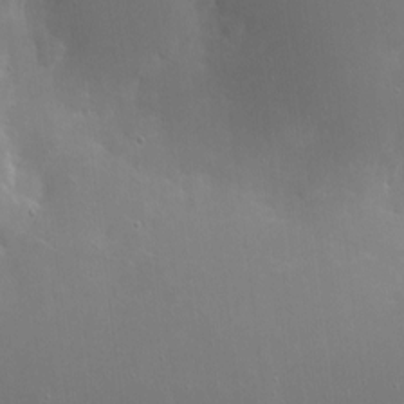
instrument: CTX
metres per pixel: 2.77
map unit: eHh
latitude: 4.9703
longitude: -69.1592
